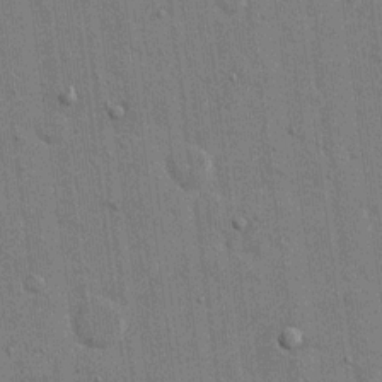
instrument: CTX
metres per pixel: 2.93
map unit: eHh
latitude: 14.5546
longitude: -69.0648
